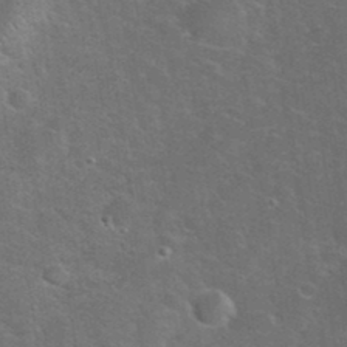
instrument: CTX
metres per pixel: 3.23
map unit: eHh
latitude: 37.9339
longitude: -65.6316
